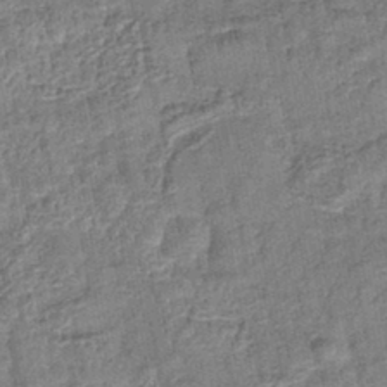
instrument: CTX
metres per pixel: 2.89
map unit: lHb
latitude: -42.9163
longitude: 79.3509
